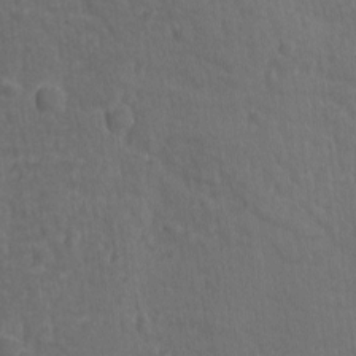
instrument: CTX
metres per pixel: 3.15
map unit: lAvf
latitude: -9.9745
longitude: -120.6869
